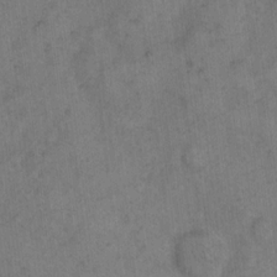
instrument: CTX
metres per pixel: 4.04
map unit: eHh
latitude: 11.0459
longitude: -62.4412
